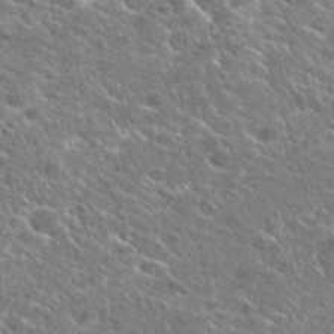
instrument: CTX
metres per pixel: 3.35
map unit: Hto
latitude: 26.0444
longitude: -44.6490
